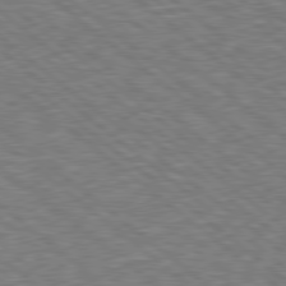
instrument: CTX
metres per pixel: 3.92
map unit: Hpe
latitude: 78.5924
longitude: -170.3467
